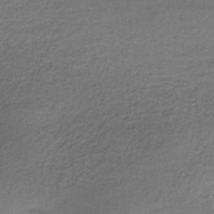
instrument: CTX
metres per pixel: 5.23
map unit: lHb
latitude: -35.3510
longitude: 62.3873
